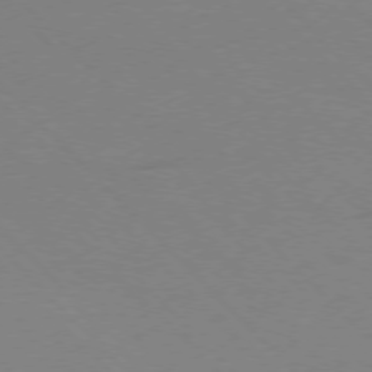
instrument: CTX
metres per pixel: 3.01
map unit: Ap
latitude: -77.2187
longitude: -69.4993
